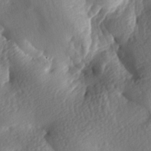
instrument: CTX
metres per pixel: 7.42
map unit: lAa
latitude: -8.3684
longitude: -126.3278
